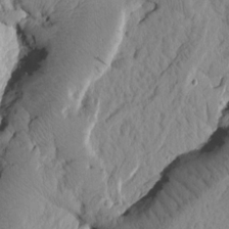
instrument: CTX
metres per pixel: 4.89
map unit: Htu
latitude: 1.3481
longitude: 176.3117
